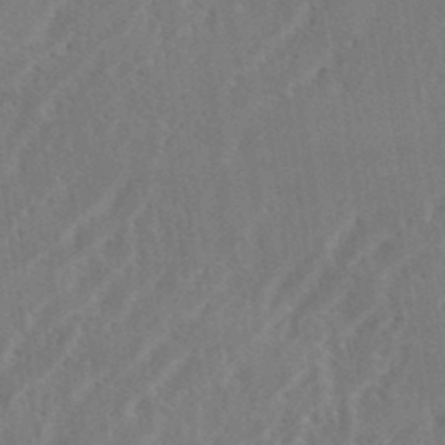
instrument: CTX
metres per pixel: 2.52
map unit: eHh
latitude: 34.6868
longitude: -133.5371
